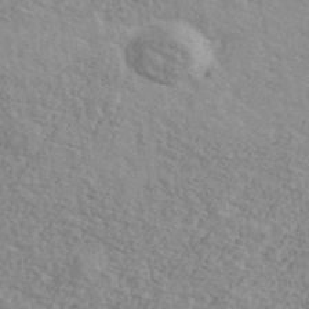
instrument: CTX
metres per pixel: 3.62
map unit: Ave
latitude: 41.7071
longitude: -109.7638
